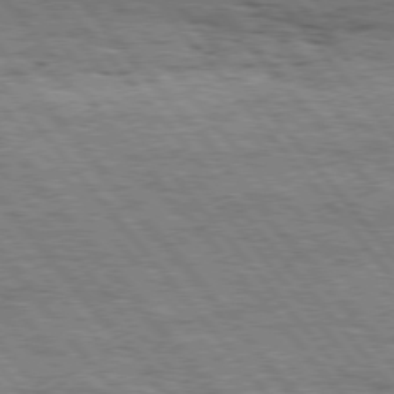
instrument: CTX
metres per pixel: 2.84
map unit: Hpe
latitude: 75.8772
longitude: -153.3482
